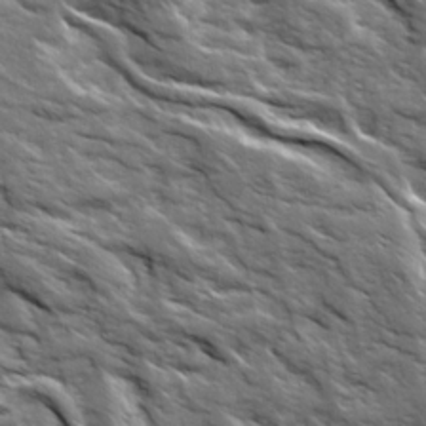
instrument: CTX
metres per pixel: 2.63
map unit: Ave
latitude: 19.3859
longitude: -135.1970
